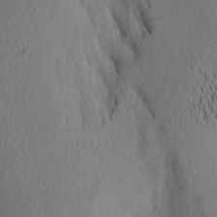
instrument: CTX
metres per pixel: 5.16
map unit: Aa
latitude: 20.3656
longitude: -145.4237
